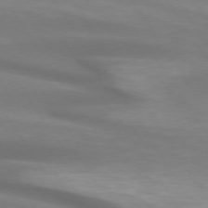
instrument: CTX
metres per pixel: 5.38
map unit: lApd
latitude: 74.1200
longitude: -50.8758
